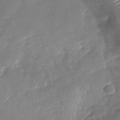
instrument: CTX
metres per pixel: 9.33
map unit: Nhu
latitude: -28.5574
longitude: -73.9339
